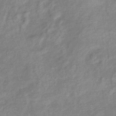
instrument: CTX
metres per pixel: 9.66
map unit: eHb
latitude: -38.4629
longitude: 78.8786
